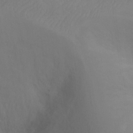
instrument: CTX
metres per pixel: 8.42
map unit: Ht
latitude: -0.2551
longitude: -35.8016
